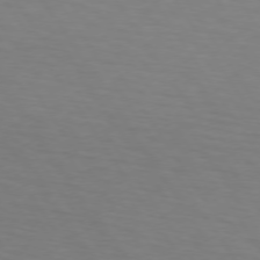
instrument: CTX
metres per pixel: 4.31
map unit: lApd
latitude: 73.5749
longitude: -75.5938
